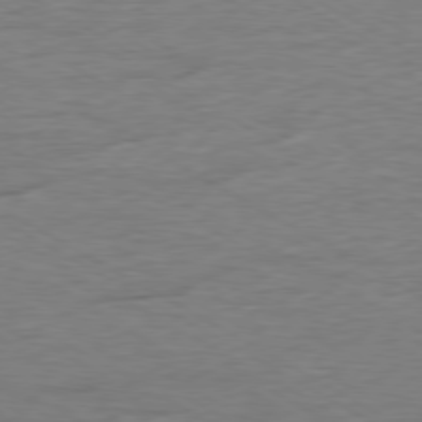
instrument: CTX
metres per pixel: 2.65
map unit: Ap
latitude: -79.5777
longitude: -83.7638
